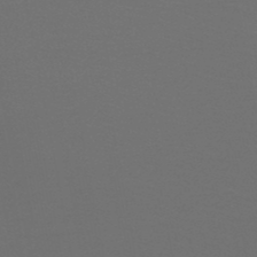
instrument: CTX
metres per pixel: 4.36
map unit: HNb
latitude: -47.9367
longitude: -44.0444
